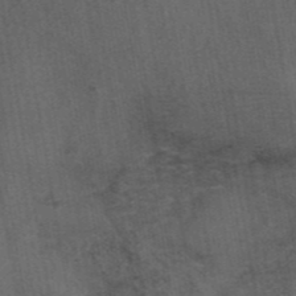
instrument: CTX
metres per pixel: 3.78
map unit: eAb
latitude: 43.5749
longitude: 106.5007
